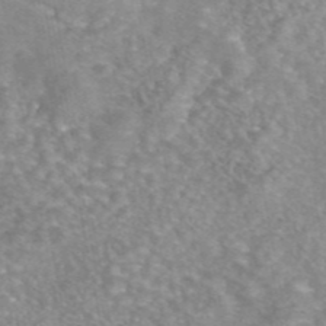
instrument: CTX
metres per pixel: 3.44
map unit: eAb
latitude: 45.2348
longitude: 104.5762
